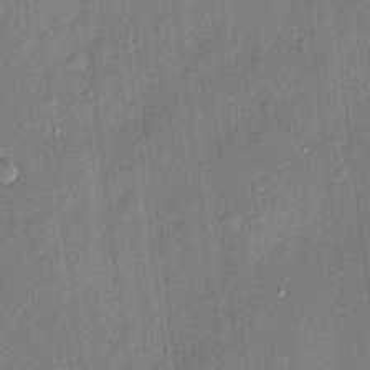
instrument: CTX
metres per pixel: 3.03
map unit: eHh
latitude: 4.5735
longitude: -74.3467
